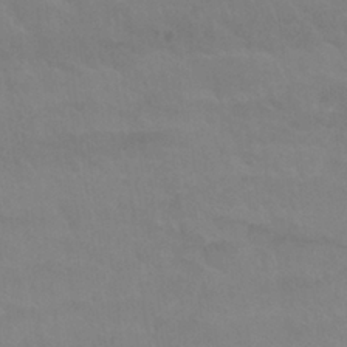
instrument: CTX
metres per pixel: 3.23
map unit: Nhu
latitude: 27.1214
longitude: -54.1011
